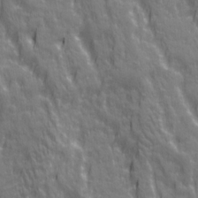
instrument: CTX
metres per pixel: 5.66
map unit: Ave
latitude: 20.4601
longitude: -134.4412
